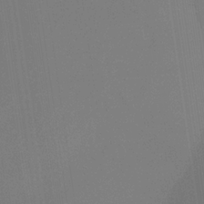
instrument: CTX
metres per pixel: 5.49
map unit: eHb
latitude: -30.6707
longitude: 69.8611
